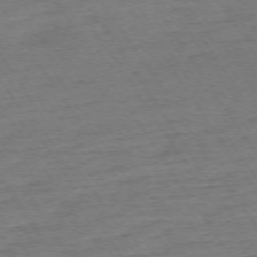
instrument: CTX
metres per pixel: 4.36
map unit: Ap
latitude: -74.2173
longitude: -84.4979
